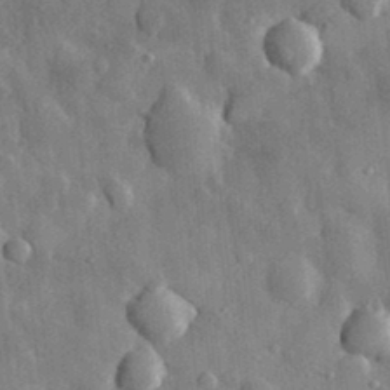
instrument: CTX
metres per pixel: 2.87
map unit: eHh
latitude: 32.9892
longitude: -80.4412
